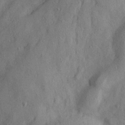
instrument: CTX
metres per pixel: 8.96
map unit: Ave
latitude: 21.8961
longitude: -130.8380
